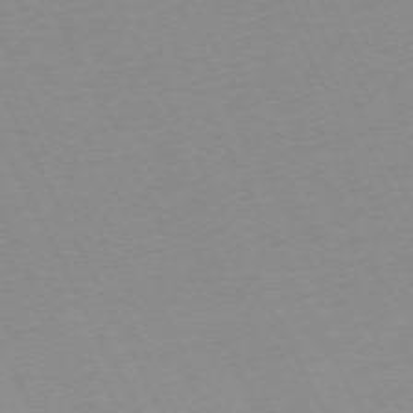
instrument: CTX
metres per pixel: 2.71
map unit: Ap
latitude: -73.3509
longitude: -70.3467
